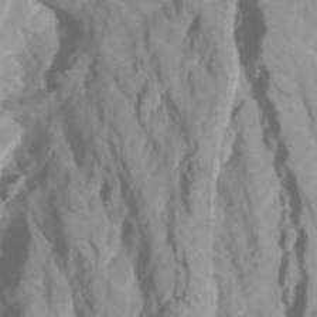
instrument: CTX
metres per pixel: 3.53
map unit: Htu
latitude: -4.7841
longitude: 137.6910
